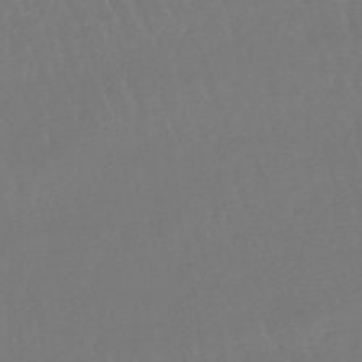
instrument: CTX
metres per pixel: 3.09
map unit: eHb
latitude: -46.7652
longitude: 79.2376
